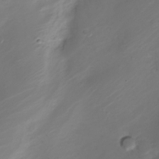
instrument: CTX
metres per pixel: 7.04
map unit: Nve
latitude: -20.7085
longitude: 106.9920
